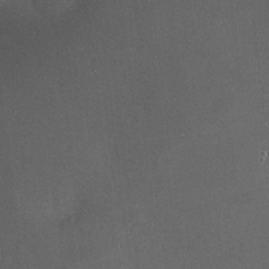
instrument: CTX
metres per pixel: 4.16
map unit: HNhu
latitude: 5.9339
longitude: 14.4818
